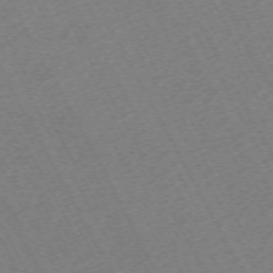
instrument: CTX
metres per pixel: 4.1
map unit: Hpe
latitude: -71.0864
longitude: 9.7289
